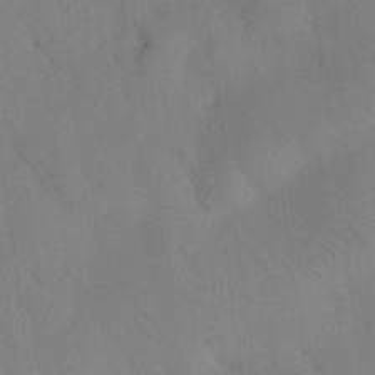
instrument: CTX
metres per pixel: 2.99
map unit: Nhu
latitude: 27.0270
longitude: -71.5938
